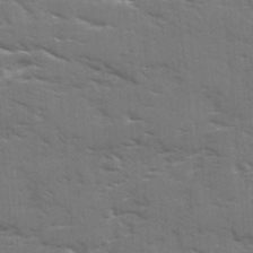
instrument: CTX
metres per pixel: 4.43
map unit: Ave
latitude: 17.5938
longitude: -129.7072
